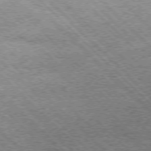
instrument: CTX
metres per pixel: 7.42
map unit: Hpe
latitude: -77.2754
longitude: 14.0283
